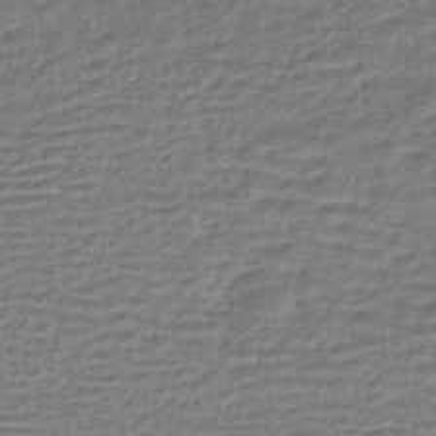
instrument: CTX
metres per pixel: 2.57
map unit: HNhu
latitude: -45.3132
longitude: 101.0864
